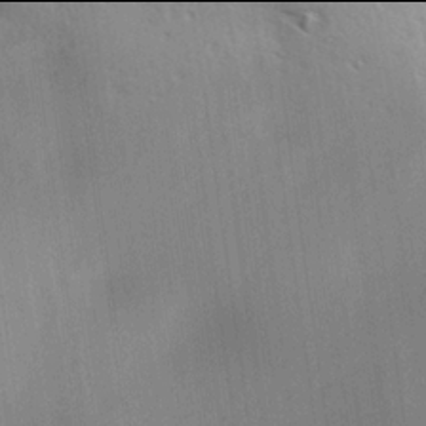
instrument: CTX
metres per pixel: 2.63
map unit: lAa
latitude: 17.9906
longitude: -138.4412
